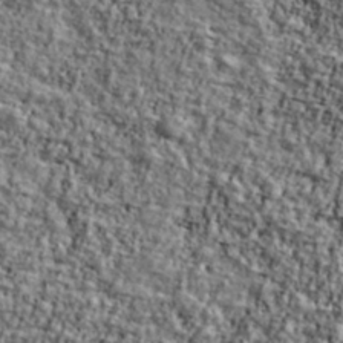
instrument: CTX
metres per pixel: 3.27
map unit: Ave
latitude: 42.3467
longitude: -111.3104
